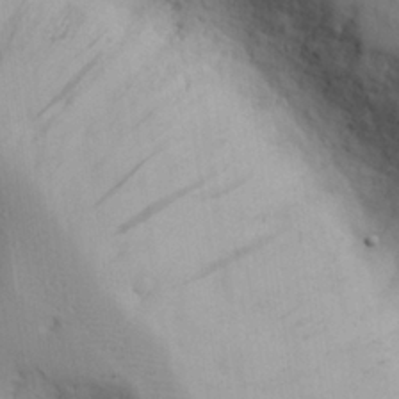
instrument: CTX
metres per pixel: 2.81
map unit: eHh
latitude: 26.4223
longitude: -75.5182
